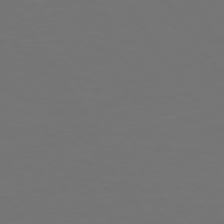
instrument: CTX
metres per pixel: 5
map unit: Hpe
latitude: 74.5924
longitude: -124.1200
